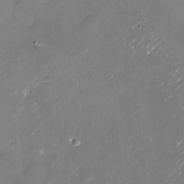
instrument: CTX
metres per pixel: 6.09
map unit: Nhu
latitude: -29.7478
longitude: -77.3481
